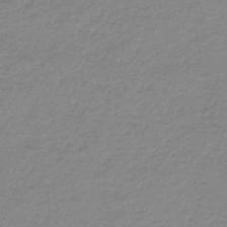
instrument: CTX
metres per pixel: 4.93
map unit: lHb
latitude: -44.0283
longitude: 62.6518
